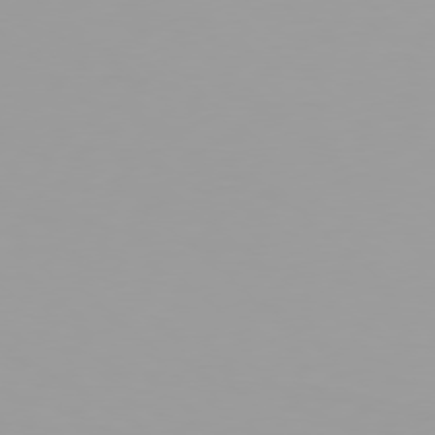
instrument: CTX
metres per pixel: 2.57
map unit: Hpe
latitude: 78.1956
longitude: -145.1970
